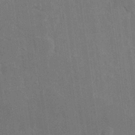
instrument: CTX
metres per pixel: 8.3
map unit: Hve
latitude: 25.5938
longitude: 150.8597
